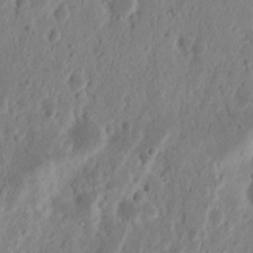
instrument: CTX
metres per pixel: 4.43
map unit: Nhu
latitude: 13.8206
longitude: -73.8017
